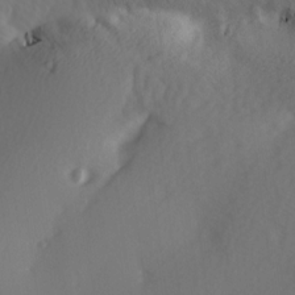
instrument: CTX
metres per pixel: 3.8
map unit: Hve
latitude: 13.9150
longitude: -91.1970
